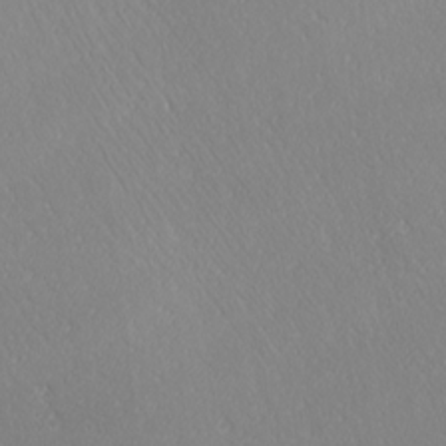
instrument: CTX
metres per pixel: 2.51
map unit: Ave
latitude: 20.7624
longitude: -137.6694
